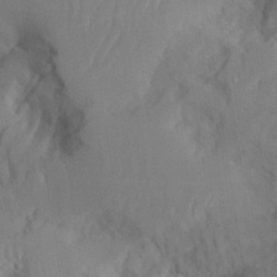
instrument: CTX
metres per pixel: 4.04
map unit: Aa
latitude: 27.0081
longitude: -132.8947
